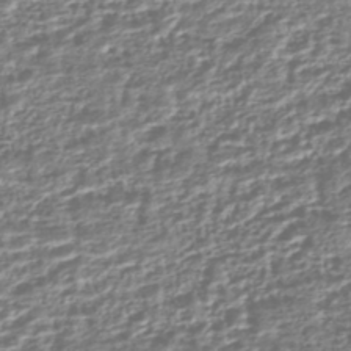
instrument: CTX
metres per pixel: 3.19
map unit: HNhu
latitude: -44.1039
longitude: 103.9178
